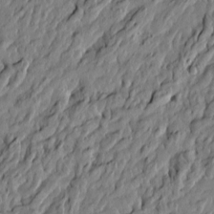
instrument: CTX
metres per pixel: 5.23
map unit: Htu
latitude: -5.8800
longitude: 177.8233
